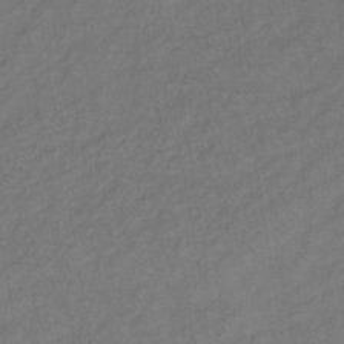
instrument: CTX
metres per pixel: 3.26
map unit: lHb
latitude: -35.8233
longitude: 64.5763
